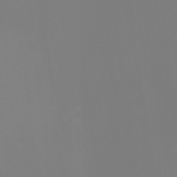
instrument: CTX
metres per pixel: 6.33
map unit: eHh
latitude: -5.1809
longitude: -86.3089
